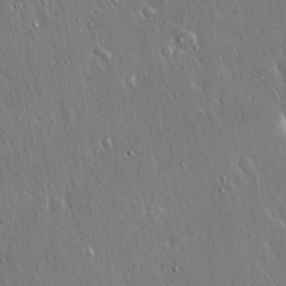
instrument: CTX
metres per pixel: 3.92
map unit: Hto
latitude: 17.9150
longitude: -57.3670
